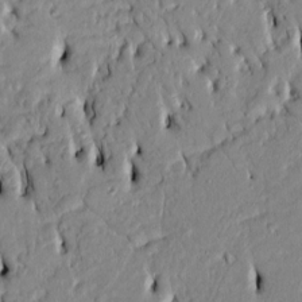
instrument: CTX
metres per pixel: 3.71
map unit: Htu
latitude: 3.4048
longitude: 151.5021
